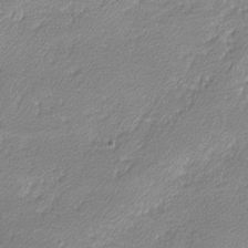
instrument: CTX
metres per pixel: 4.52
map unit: lHvf
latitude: -12.3495
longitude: -102.9325
